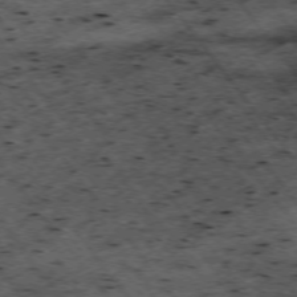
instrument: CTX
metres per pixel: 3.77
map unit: Hpe
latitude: -74.8597
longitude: 4.6896
